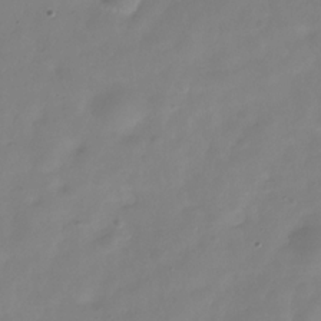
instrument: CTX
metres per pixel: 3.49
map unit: Hve
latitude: -30.9919
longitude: 92.1795
